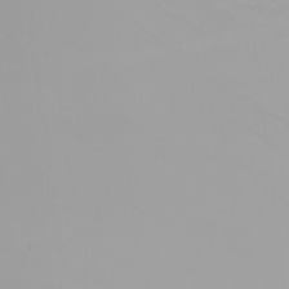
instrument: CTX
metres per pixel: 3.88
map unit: Nhu
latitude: -5.2942
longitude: -93.3859
